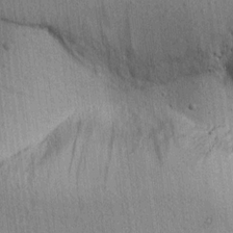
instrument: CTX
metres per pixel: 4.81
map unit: lAvf
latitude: 7.6505
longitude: 164.4629
